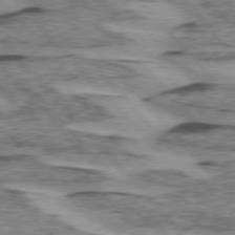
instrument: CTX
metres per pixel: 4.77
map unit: lApd
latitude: 75.2537
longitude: -78.3090
